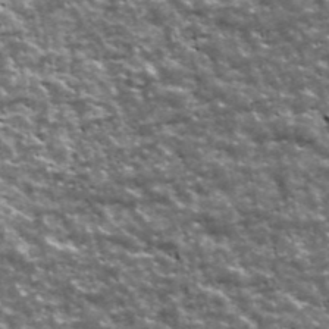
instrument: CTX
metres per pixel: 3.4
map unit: Ave
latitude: 42.8002
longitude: -112.0444
